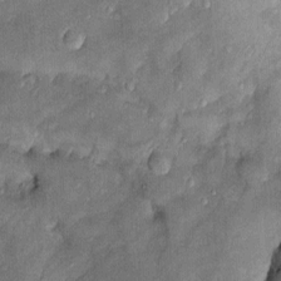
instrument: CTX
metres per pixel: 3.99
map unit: Htu
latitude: -6.4629
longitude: 158.4440
